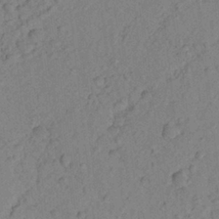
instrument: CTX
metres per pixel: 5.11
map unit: Aa
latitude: 23.5560
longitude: -147.8206
